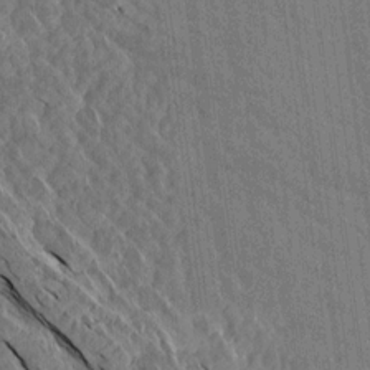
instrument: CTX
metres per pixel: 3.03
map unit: Aa
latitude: 15.1970
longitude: -145.7827
